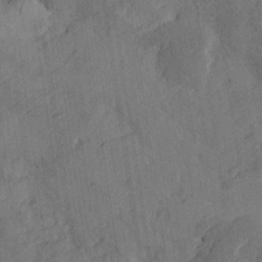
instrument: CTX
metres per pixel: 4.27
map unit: Htu
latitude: -4.6518
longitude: -177.3859
